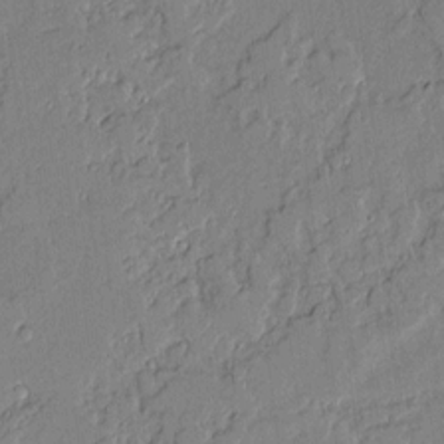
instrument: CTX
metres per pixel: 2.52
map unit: Aa
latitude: 10.8569
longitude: -129.3104
